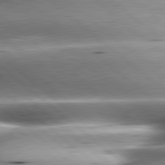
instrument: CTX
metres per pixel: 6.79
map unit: lApd
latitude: 80.0822
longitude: -143.3293
